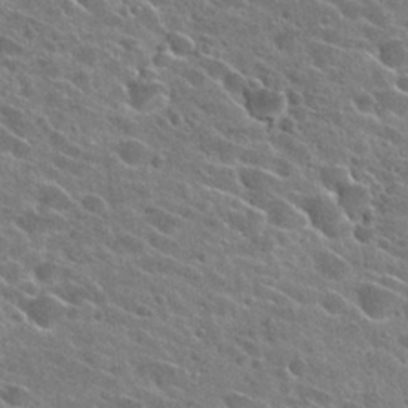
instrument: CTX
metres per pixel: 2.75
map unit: Hto
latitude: 26.6491
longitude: -42.8947
